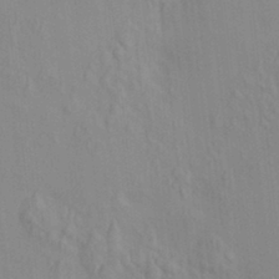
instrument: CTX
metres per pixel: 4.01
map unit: HNhu
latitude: 7.1592
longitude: 13.2376
